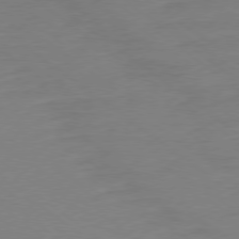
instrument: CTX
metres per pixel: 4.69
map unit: Ap
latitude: -79.4454
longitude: -56.3089
